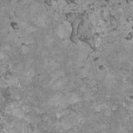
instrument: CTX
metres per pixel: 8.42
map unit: HNhu
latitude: 0.0255
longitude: 1.7856
